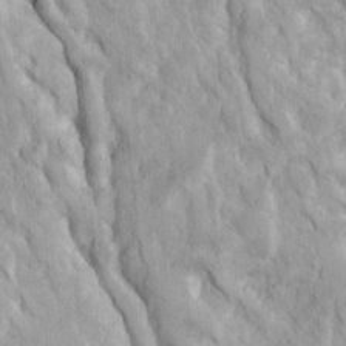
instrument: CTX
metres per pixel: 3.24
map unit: Ave
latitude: 23.3671
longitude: -133.4993
